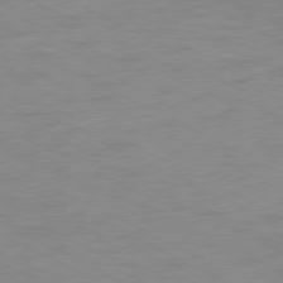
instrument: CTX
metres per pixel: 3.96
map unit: Ap
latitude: -78.1228
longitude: -73.9717
